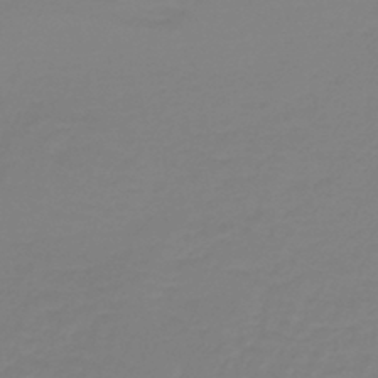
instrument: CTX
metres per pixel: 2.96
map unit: lHb
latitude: -41.8233
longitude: 63.7477
